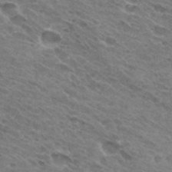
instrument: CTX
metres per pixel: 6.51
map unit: Hto
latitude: 31.1215
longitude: -45.4048
